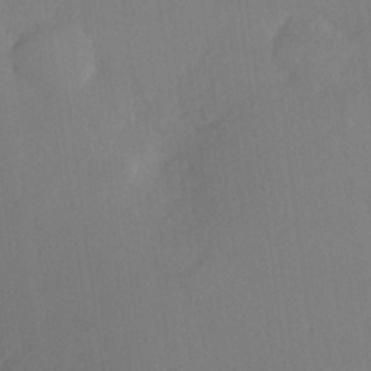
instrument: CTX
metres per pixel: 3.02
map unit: lHvf
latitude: 25.4237
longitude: 140.6140
